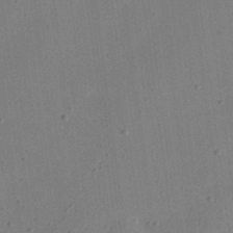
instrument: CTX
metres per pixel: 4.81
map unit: eHh
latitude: 24.8191
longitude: -70.3278
